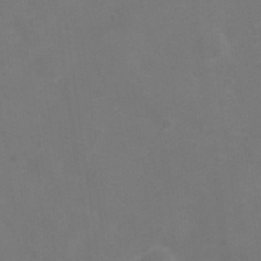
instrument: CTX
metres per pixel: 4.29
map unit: Hto
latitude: 4.4223
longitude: -33.0270
